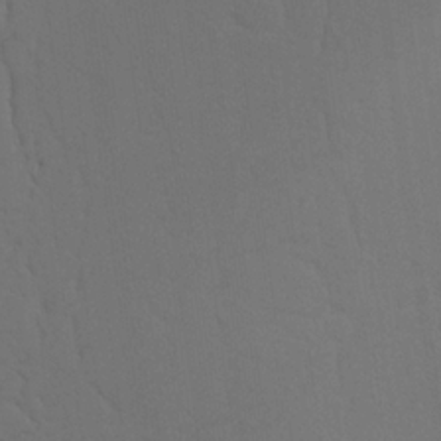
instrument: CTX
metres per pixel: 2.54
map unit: Nhu
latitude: 20.4412
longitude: -73.5183
